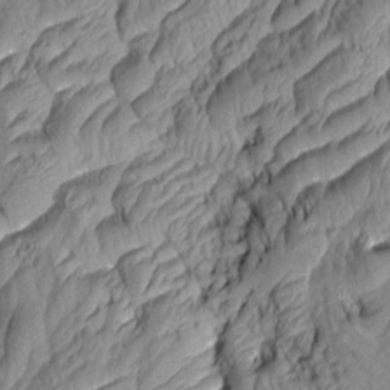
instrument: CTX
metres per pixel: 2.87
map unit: Aa
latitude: 7.0458
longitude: -128.8002
